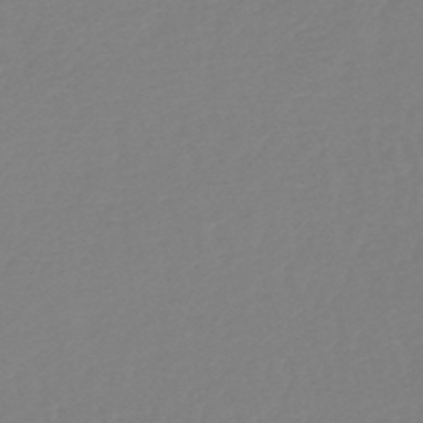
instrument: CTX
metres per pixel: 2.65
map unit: lHb
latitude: -46.5196
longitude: 65.4644
